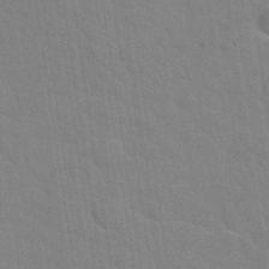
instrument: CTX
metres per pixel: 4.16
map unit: Hto
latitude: 34.2522
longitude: -51.6127
